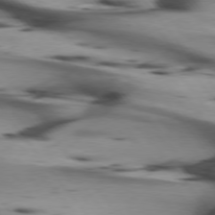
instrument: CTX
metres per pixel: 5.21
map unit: lApd
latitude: 75.5371
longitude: -65.3860
